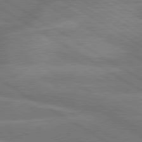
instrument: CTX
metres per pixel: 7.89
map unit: lApd
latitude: 79.8017
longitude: -123.4804
